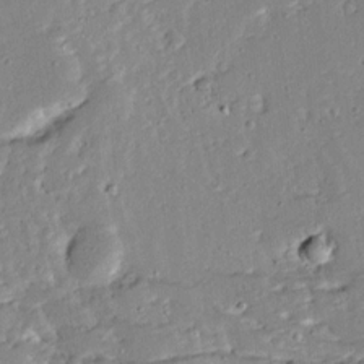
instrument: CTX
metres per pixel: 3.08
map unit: Ave
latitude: 13.1025
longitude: -134.6679
